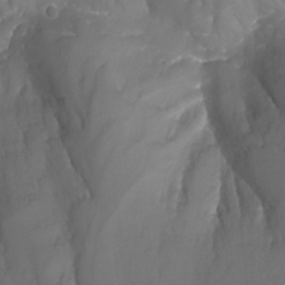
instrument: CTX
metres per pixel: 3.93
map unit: Nhu
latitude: -9.8233
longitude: -75.9339
